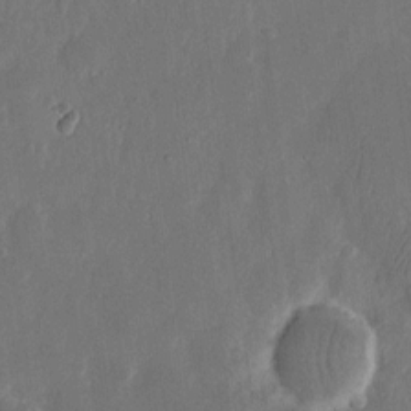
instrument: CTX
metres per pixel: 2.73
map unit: eHh
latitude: 11.8583
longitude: -71.5938
